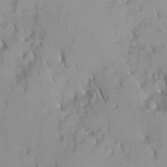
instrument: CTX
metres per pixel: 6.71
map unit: Ave
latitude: 9.7072
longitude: -102.9325
